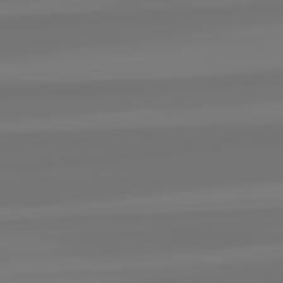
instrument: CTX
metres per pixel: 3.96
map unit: lApd
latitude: 82.3467
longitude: -177.8583
